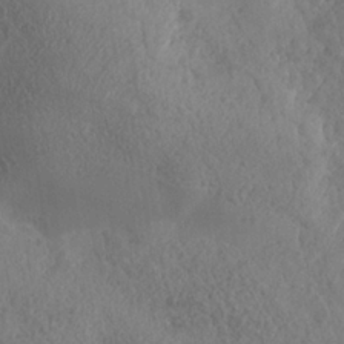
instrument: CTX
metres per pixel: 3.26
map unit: Nhe
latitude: -37.4265
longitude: 139.6155
